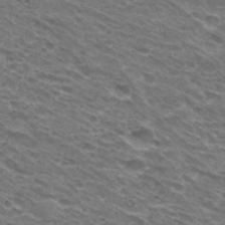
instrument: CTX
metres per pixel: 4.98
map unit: Hto
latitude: 32.1956
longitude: -42.2712
